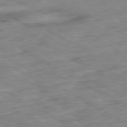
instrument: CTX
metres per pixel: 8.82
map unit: Ap
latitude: -80.2362
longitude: -73.7639
